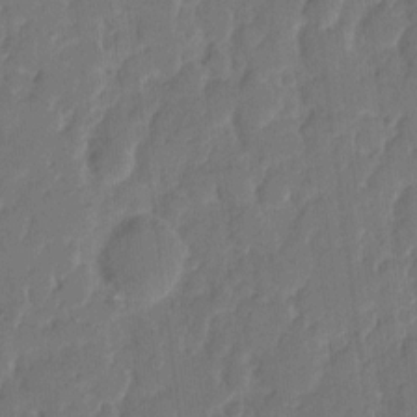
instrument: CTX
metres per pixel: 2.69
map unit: eHh
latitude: 9.0648
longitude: -65.4993
